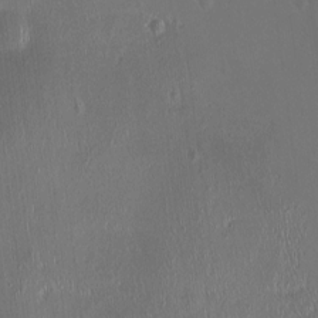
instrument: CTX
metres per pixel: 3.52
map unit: Ht
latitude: -14.8975
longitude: -41.7449
